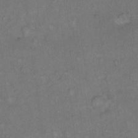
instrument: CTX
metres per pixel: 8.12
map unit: Hto
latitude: 11.4238
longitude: -60.4790
